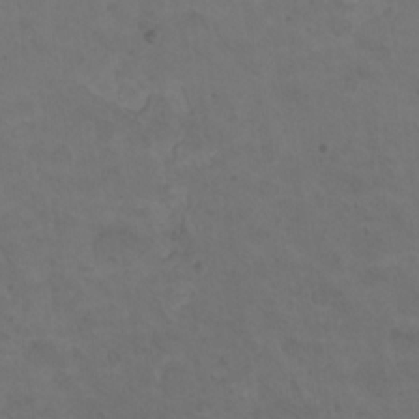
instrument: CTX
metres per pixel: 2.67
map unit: eHh
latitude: -8.9731
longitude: -65.5182
